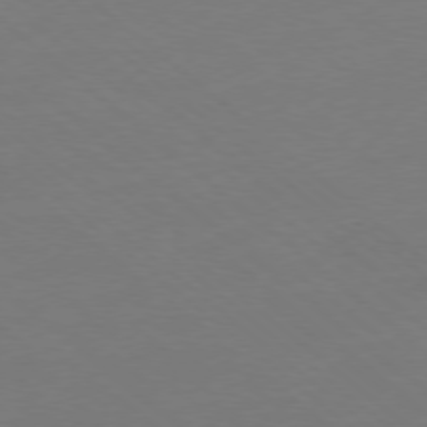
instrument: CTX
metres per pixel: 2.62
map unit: Ap
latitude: -78.3495
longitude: -56.6112
